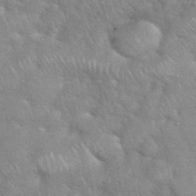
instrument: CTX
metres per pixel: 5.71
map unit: eHh
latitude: 39.0836
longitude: -58.0444
